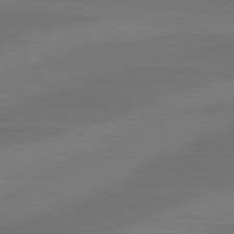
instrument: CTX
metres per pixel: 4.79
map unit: lApd
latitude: 79.6127
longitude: -87.7260
